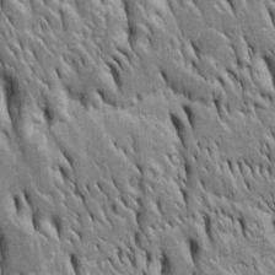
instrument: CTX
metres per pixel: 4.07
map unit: Htu
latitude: -4.3495
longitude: 150.9541
